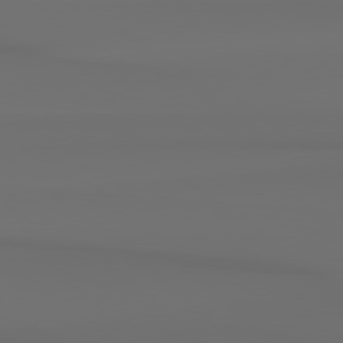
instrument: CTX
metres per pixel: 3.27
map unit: Hpe
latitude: 78.3090
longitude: -133.5749
